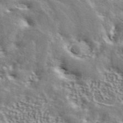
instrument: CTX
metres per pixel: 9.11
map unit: ANa
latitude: 44.1766
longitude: 47.9556
